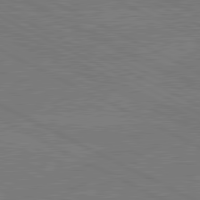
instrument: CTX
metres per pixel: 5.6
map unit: lApd
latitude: 80.8947
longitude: -127.7828
